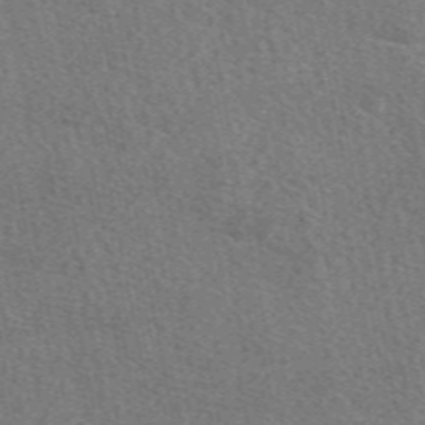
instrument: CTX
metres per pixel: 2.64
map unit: eAb
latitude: 48.8947
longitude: 115.8800
